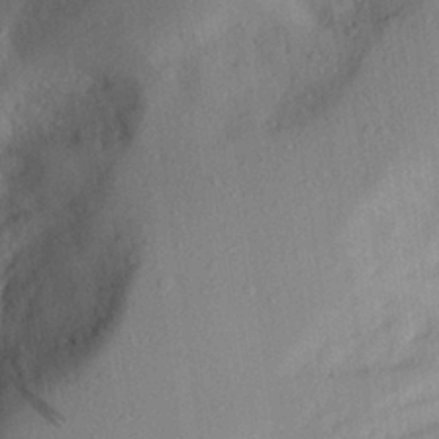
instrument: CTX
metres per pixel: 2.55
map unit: Aa
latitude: 27.5371
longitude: -146.4790
